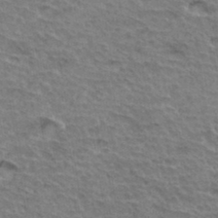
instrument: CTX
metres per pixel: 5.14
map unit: Hto
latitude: 35.3292
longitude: -44.0633
